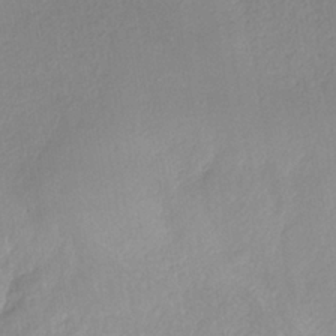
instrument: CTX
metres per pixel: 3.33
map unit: HNhu
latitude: -40.3495
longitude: 95.3698
